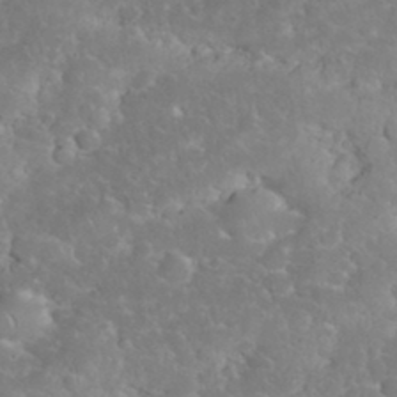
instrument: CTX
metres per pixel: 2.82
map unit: eHh
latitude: 35.1781
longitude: -64.6301
